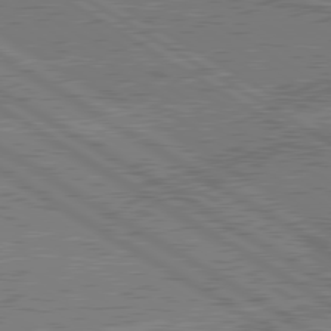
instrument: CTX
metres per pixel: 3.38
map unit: lApd
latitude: 79.8773
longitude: 169.0675
